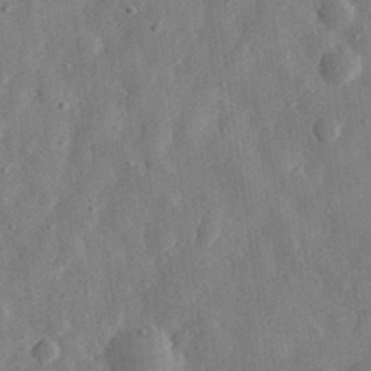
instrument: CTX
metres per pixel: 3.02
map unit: eHh
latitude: 31.2159
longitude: -75.4238
